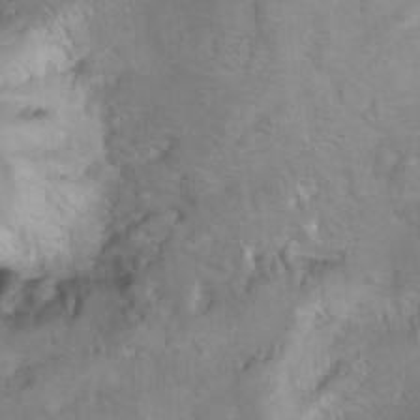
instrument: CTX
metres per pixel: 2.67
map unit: Hto
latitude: 8.0633
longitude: -30.1011
